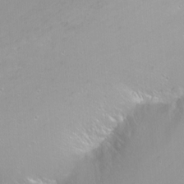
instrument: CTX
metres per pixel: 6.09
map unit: Nhu
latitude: -6.5951
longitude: -47.9528
